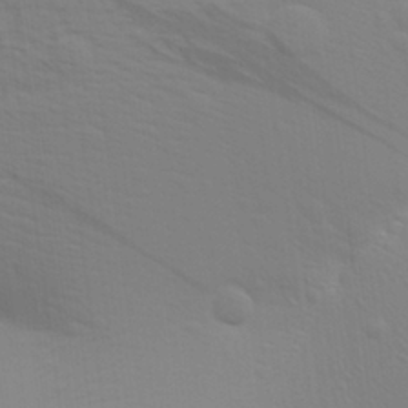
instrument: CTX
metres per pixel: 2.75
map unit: Aa
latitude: 28.6490
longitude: -139.1214
